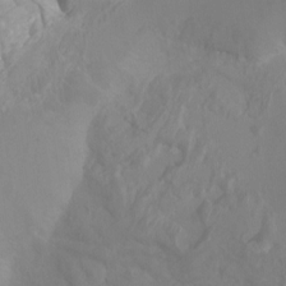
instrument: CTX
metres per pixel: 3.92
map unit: Ht
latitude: -0.7275
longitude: -18.3278
